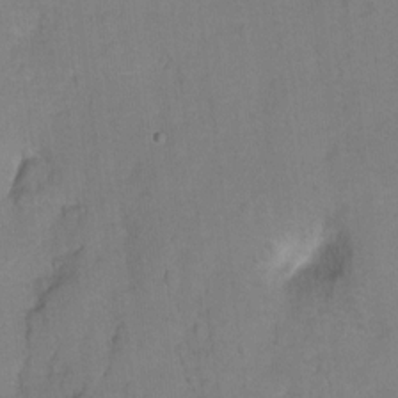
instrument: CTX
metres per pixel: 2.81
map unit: Hto
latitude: 5.4615
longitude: -31.6505
